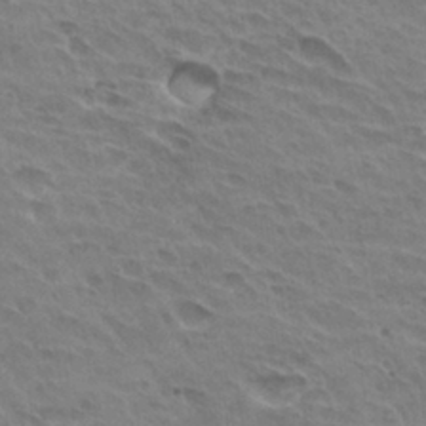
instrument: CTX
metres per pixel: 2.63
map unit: Hto
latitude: 31.3482
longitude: -41.1403
